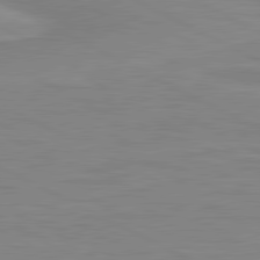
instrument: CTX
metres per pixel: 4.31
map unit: lApd
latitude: 80.9892
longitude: 170.5574
